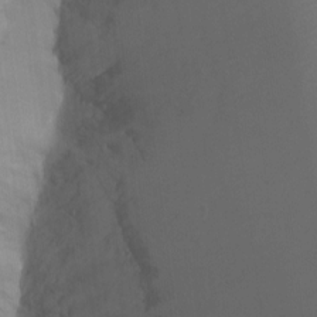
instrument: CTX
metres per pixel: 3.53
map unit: Ht
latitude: -7.9556
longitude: -34.3845
